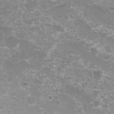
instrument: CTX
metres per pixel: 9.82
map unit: Nhu
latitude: 8.1767
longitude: -21.6694
